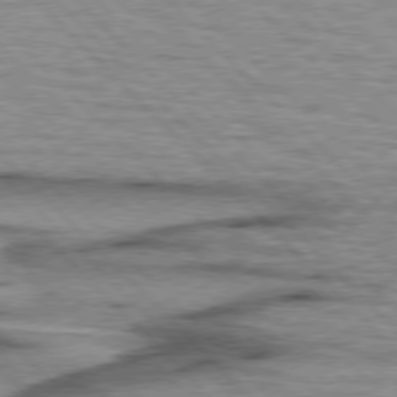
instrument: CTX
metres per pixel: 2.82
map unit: lApd
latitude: 76.8569
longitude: -77.8772
